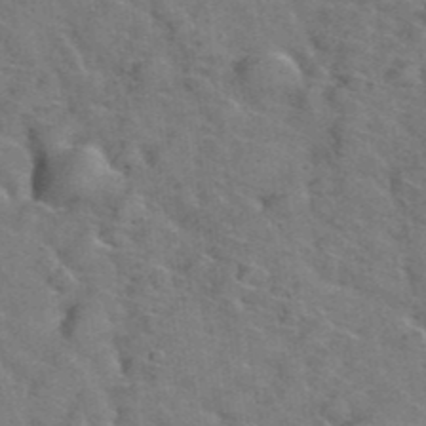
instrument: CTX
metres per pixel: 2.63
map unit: Hto
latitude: 38.7246
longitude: -43.6316
